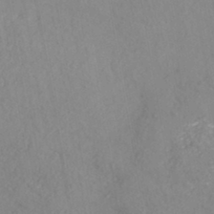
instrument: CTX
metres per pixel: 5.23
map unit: HNhu
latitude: -43.8611
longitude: 101.8800
